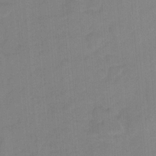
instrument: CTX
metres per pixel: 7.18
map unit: Hto
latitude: 4.9892
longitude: -31.1215
